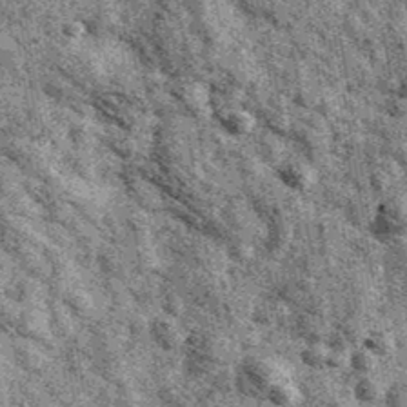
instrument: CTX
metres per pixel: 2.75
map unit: Ave
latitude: 40.8002
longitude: -107.2915
